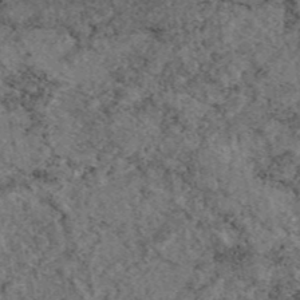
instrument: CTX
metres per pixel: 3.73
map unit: eAb
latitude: 45.9339
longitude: 113.5210
